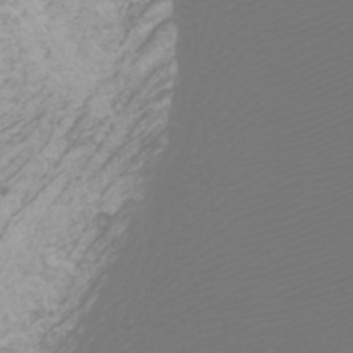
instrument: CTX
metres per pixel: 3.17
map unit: Htu
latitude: -6.5384
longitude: -73.9339
